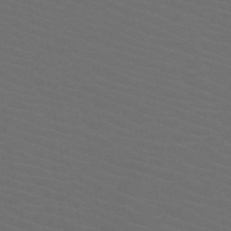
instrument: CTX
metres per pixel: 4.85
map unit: HNb
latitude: -49.7478
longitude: -46.2712
